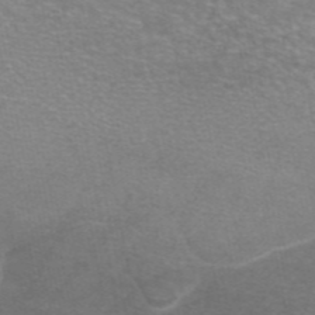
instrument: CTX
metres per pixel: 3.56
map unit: eAb
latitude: 46.4223
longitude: 102.1795
